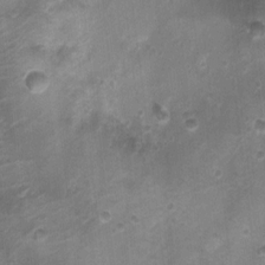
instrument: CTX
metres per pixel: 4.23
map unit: Nhu
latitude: 5.3859
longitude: -18.0822
